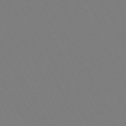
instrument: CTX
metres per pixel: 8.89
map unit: Hpe
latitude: -72.5385
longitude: 10.1606
